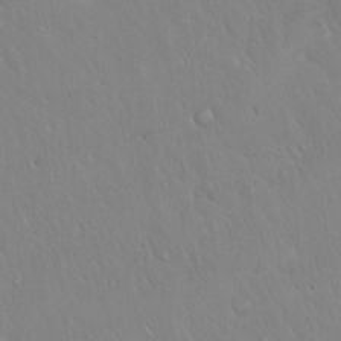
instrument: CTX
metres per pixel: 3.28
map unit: Hto
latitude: 17.0836
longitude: -57.0836
